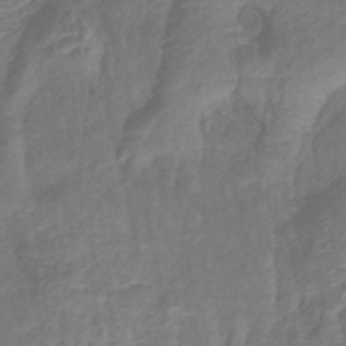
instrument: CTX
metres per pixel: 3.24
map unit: lHb
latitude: -40.7841
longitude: 78.6518
